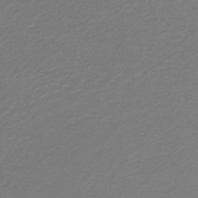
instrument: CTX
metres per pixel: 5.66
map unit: lHb
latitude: -46.1228
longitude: 62.8597
